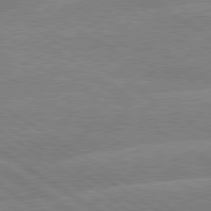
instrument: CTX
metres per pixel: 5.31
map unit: lApd
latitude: 79.7450
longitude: -132.9136
